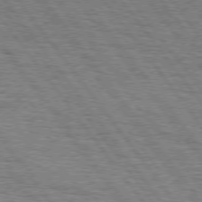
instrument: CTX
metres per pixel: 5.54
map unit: Hpe
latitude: 74.8947
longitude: -138.6679
